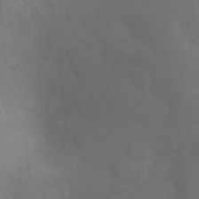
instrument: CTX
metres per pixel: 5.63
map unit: Ht
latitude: -4.8975
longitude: -26.0444
